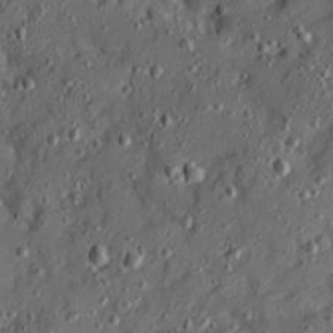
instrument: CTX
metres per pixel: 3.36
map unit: Ave
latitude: 19.3292
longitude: -129.1025
